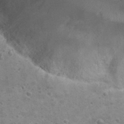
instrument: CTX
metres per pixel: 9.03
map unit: Nhu
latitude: 29.4615
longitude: -49.1025
